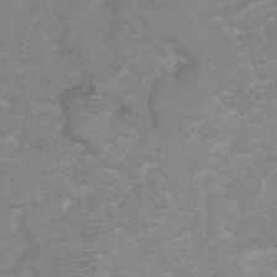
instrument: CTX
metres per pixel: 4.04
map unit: Hto
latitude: 5.3482
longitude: -31.9906
